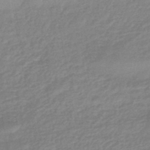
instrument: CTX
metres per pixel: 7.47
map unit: eHb
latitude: -44.4629
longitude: 81.8989
